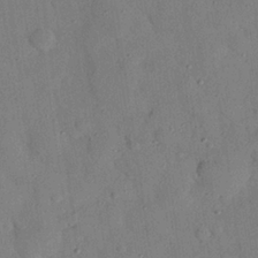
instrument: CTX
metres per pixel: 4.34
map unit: eHh
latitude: 26.4790
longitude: -75.9150
